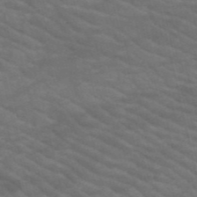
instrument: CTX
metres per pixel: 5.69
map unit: HNb
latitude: -53.3887
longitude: -44.6112
